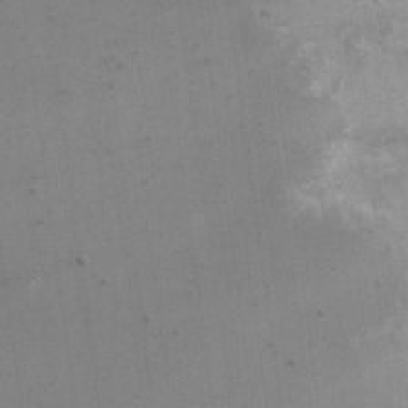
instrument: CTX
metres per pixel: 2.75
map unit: eHh
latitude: 19.4048
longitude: -69.4238
